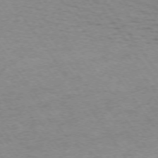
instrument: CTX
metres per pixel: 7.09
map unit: Ap
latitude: -74.2929
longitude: -68.0633
